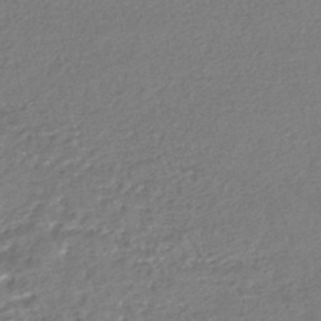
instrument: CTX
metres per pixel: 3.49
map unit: HNhu
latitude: -47.6344
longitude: 102.1039
